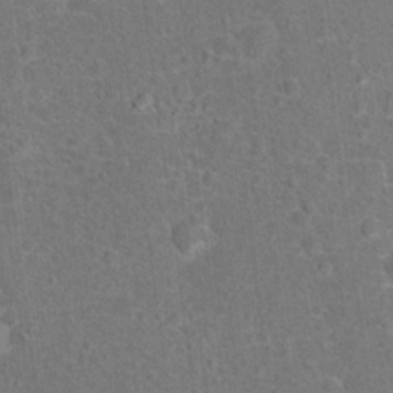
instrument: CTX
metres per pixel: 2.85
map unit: Hto
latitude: 15.9906
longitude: -41.9339
